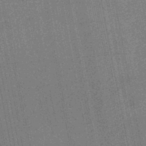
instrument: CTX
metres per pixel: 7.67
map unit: HNb
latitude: -45.1620
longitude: 52.9919
